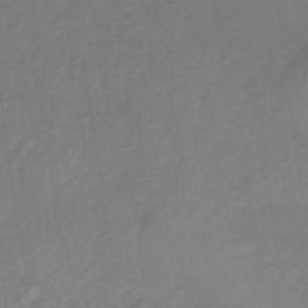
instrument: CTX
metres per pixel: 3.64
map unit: HNb
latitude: -32.7652
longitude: 63.2565
